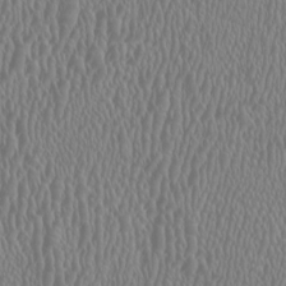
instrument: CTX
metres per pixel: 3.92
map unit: HNhu
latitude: -0.9920
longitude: 2.0661
